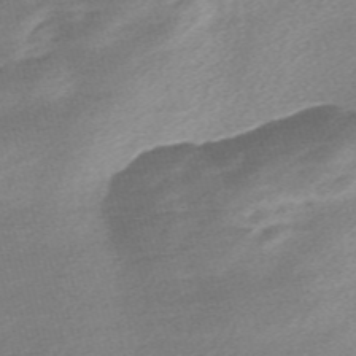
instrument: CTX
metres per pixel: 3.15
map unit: Nve
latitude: -56.8030
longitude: 61.1620
